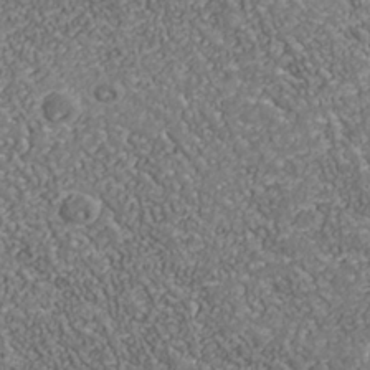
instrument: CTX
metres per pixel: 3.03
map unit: Nhu
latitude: -38.9542
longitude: -83.4804
